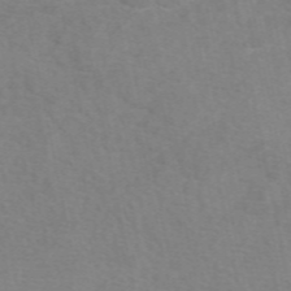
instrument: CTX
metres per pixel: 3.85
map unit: eAb
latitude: 50.3656
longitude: 104.5573
